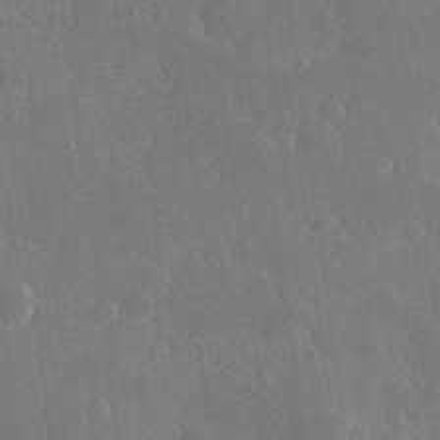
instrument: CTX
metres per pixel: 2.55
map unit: Hve
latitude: 25.4426
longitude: 150.1795
